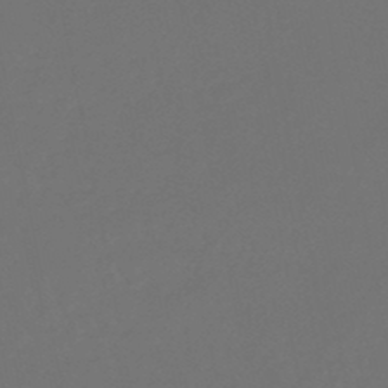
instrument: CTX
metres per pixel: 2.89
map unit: eHb
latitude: -47.5021
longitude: 86.3495
